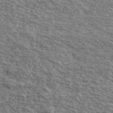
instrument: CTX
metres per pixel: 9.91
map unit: Ave
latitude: 41.4615
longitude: -109.8583
